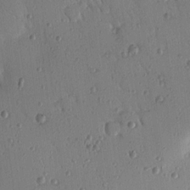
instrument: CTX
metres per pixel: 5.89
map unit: Nhu
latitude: 18.3467
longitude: -78.3845
